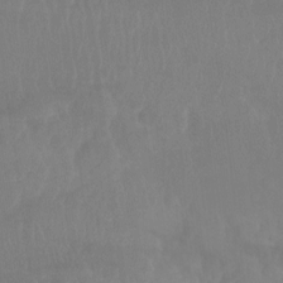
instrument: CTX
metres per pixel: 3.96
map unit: Ht
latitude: -14.9542
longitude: -54.8191
